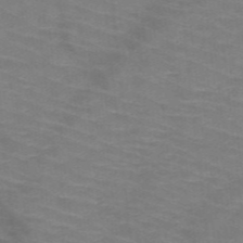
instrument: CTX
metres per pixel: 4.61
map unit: HNb
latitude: -47.7477
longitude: -45.7638
